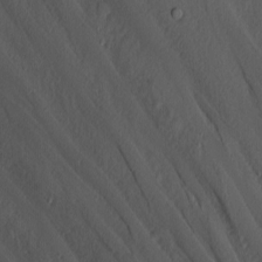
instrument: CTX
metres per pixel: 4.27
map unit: Nhu
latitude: 0.0255
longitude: -76.8191
